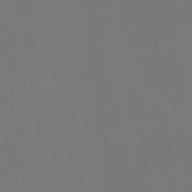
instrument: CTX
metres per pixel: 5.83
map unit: HNhu
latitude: 7.3104
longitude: 4.1228
